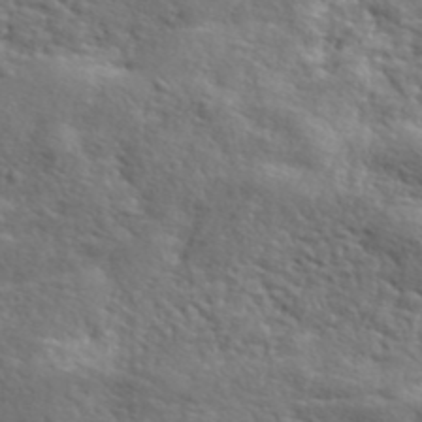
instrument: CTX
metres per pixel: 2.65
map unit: lHvf
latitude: 41.6504
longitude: -88.0822
